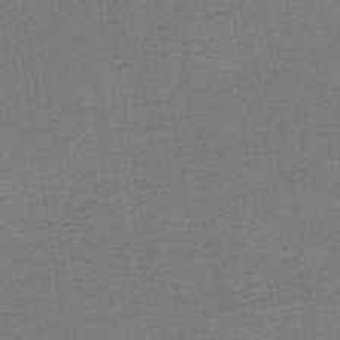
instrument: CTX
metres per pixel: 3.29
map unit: lHb
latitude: -40.7652
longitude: 62.8786
